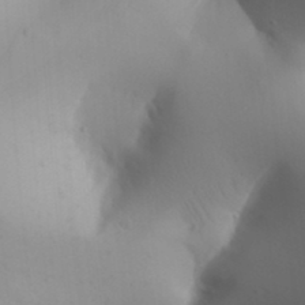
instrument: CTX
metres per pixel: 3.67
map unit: Aa
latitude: 32.3278
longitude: -144.2522
